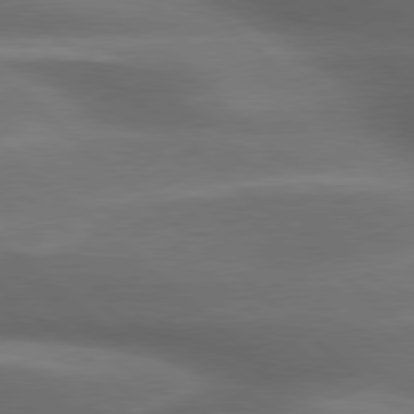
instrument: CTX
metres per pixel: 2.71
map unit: lApd
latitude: 79.3293
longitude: -116.6113
